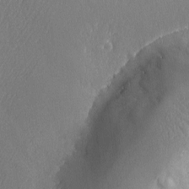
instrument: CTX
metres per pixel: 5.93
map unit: Ave
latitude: -6.8219
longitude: -119.6316
